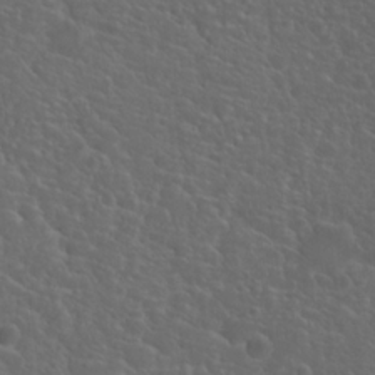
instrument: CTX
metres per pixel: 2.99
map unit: Hto
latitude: 19.7071
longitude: -36.6491
